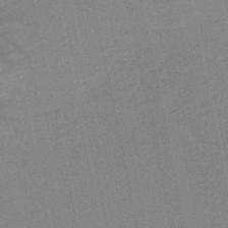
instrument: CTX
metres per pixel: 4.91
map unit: HNb
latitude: -52.7652
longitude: -42.9325
